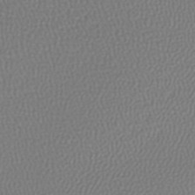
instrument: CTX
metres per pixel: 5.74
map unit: lHb
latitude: -43.5777
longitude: 72.1794
